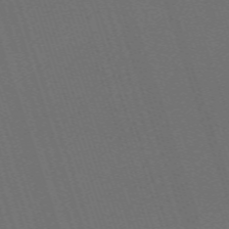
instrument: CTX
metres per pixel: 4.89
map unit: eHh
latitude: -63.8800
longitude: 51.3132
